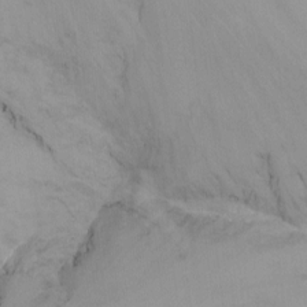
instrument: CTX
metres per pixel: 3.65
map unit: Nhu
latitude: -8.4818
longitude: -50.7246
